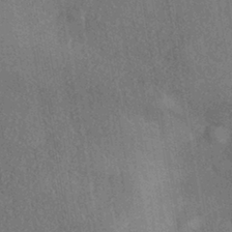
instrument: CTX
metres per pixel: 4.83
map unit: eHh
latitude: -41.6533
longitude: 120.6518
